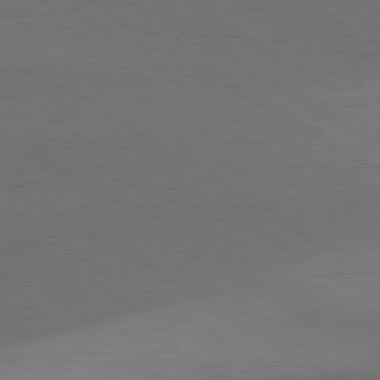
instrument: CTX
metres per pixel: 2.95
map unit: lApd
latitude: 80.9892
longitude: 160.8030
